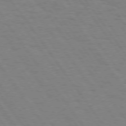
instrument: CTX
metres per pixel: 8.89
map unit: Hpe
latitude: 74.2334
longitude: -137.4616
